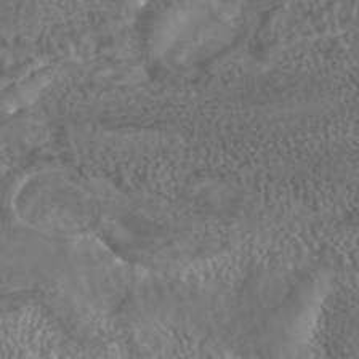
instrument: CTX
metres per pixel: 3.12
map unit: ANa
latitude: 42.5357
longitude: 23.6722
